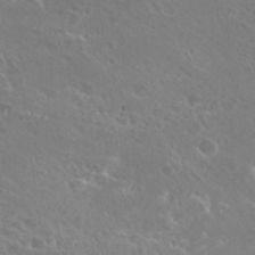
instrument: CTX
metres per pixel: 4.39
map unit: Hto
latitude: 27.0648
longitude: -40.4034
